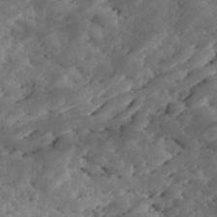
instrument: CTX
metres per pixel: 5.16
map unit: Ave
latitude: 17.1970
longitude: -136.3090
